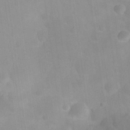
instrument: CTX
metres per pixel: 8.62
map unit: Nhu
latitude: 26.9325
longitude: -56.7813
